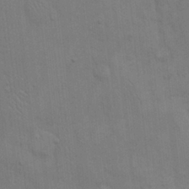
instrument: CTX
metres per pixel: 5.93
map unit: Hto
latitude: 14.2145
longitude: -57.6693
